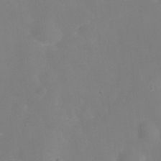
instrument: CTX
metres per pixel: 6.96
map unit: Hve
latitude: -32.1795
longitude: 93.8611
